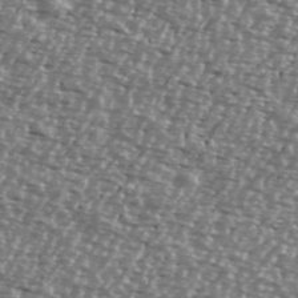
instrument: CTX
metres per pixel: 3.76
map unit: Ave
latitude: 39.8016
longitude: -112.3278
